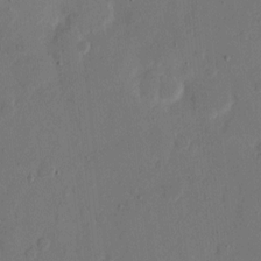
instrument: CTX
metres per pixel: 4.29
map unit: eHh
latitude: 9.7072
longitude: -67.9906
